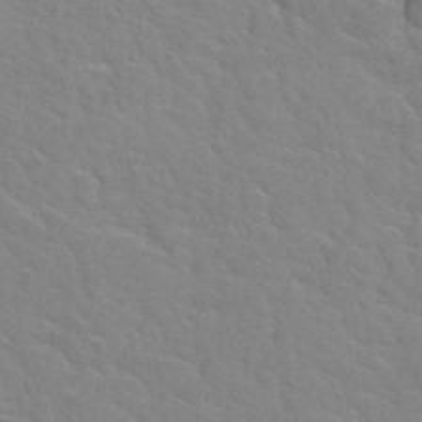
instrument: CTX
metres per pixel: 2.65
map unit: Hto
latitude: 35.9339
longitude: -50.2144
